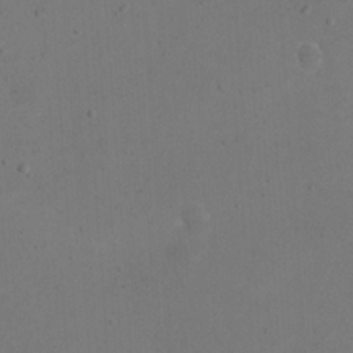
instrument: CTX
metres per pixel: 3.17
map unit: eHh
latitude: 23.3482
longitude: -66.7624
